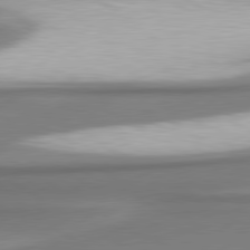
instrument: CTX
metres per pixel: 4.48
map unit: lApd
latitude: 80.5168
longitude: 179.8044
